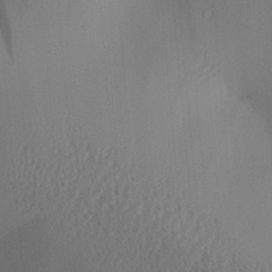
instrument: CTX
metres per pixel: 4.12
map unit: Aa
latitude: 27.6316
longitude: -131.7639
